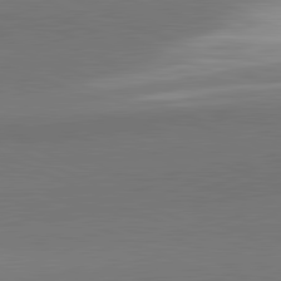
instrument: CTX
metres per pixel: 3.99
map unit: lApd
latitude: 82.0255
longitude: 151.6155
